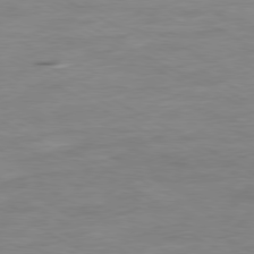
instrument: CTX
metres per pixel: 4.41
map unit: Ap
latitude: -80.3307
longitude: -101.9528
